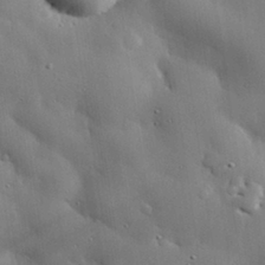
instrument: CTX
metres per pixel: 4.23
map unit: eHh
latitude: 30.4034
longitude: -81.3104
